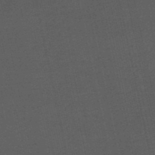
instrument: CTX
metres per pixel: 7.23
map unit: eHb
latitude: -50.5952
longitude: 72.8030
